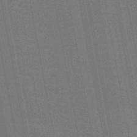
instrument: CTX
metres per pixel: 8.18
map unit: HNb
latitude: -47.5777
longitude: -46.5357
